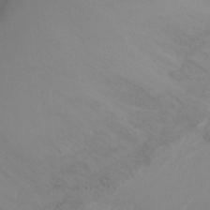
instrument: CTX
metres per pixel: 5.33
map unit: Ht
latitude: -5.5966
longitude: -25.8961
